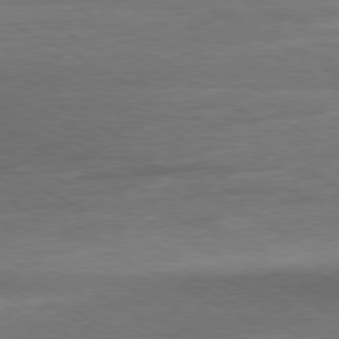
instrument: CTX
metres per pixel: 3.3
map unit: Ap
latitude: -80.6330
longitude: -85.9528
